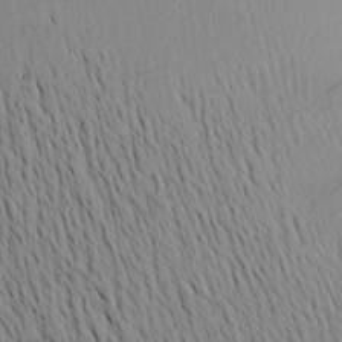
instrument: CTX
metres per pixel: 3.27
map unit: Aa
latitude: 20.9514
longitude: -146.3090
